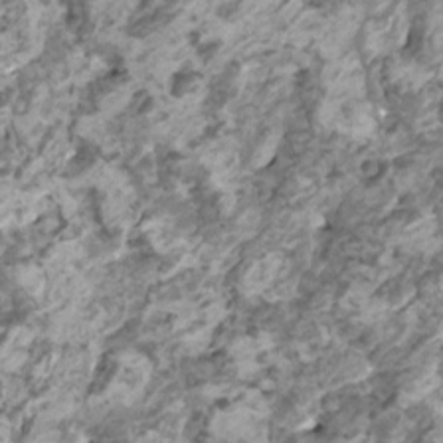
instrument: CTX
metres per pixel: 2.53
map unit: HNhu
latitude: 1.8394
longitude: -1.0269
